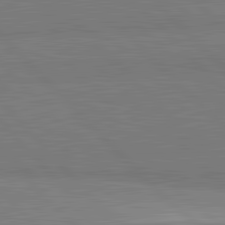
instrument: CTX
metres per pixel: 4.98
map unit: lApd
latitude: 81.9717
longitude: 162.6329
